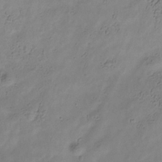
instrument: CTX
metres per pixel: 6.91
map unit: Hve
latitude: -34.4251
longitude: 89.5021
